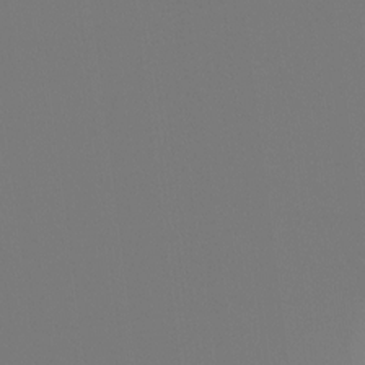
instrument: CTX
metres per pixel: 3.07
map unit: Ht
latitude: -7.2943
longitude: -30.7058
